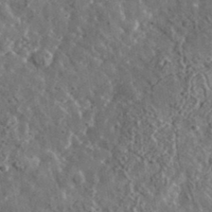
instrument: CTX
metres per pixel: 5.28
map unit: lHvf
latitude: 36.8758
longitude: -89.0459
